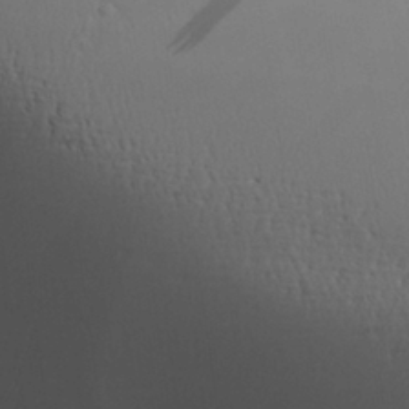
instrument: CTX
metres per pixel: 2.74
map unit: Aa
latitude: 27.7072
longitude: -138.5546
